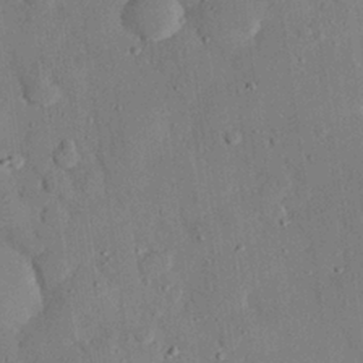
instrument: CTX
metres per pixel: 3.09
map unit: eHh
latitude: 27.1781
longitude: -79.5371
